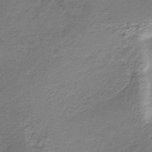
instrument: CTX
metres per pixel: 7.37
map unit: lHb
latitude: -34.8408
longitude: 61.7289
